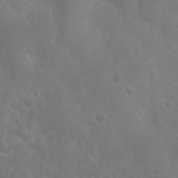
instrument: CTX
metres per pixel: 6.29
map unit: Nhu
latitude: 27.3671
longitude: -55.9906
